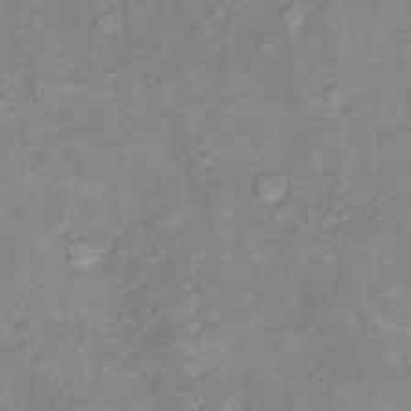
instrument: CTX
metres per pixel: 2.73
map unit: Hto
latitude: 7.4993
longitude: -36.5924
